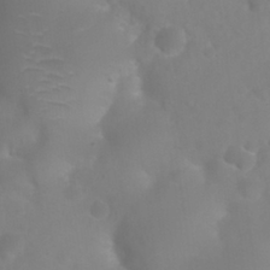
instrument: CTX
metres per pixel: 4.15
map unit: Nhu
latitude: 27.3104
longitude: -55.3104
